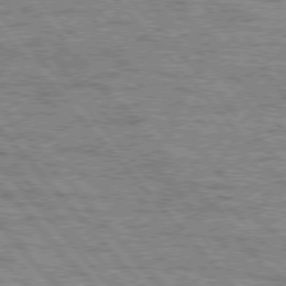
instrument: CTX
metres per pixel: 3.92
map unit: Hpe
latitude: 75.9717
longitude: -144.6301
